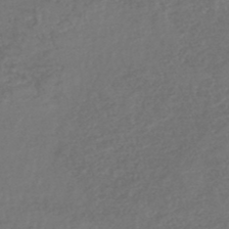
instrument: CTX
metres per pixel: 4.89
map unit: HNhu
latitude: -47.9556
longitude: 98.4818
